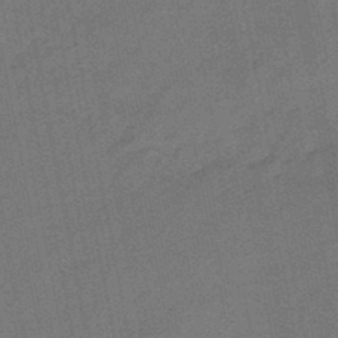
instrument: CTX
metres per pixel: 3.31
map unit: eHb
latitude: -46.4440
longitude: 85.5777
